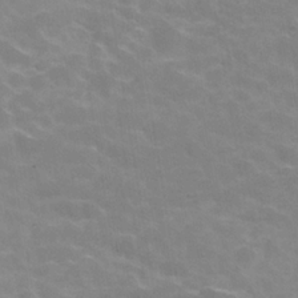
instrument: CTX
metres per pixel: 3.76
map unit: Hve
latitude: -30.1417
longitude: 95.1431
